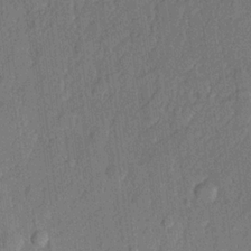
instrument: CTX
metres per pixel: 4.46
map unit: lHvf
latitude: 21.6316
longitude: 144.1795
